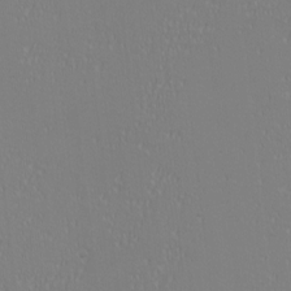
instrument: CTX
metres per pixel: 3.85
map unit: eHh
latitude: -6.5196
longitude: -83.3292
